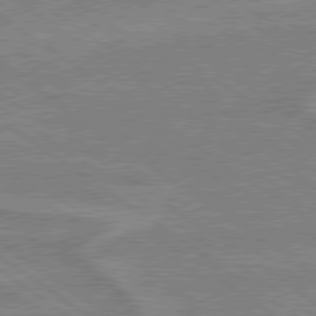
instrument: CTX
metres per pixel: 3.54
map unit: lApd
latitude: 79.1970
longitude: -161.6127
